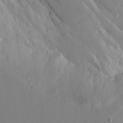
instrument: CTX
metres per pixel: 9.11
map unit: lAvf
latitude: 16.3656
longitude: -126.0822
